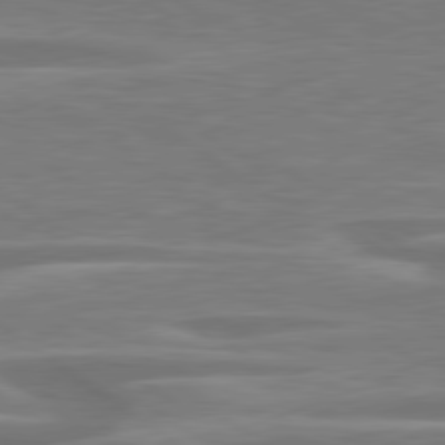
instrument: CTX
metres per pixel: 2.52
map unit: lApd
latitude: 79.7261
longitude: -126.5168
